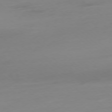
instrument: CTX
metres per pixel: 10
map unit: Ap
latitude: -78.3306
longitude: -67.1403
